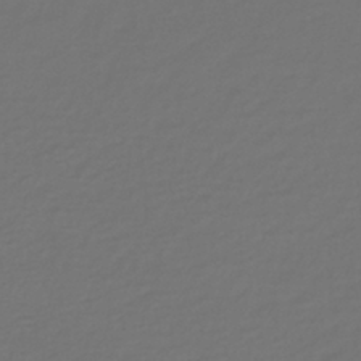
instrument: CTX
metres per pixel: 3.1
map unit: lHb
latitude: -42.6140
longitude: 69.8422
